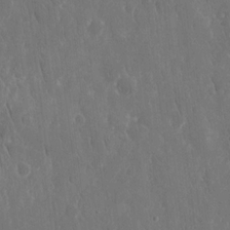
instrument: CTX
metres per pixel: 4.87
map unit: eHh
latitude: 15.2159
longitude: -72.9514
